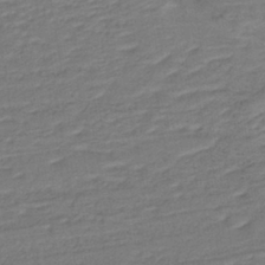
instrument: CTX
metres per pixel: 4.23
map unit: lHb
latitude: -38.4629
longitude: 57.0486
